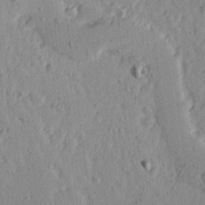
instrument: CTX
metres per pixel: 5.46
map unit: Ave
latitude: 15.6505
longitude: -105.1781
